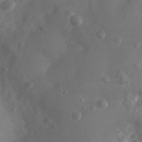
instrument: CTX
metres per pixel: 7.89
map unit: Nhu
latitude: 5.6883
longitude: -18.6301
